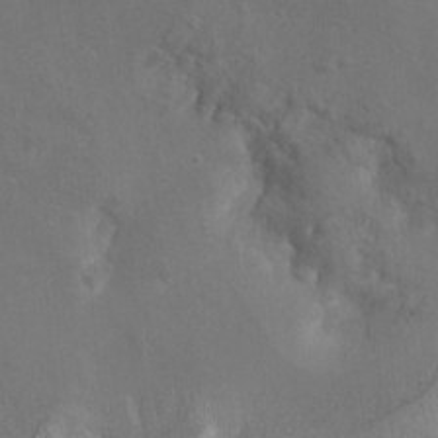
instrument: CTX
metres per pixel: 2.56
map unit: Ht
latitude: 5.0836
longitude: -29.6316
